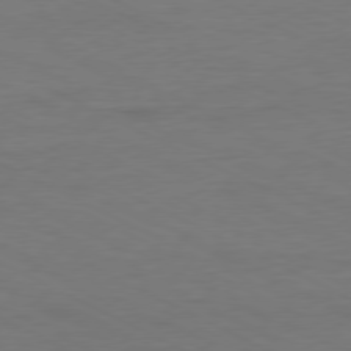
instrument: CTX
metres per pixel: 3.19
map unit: Ap
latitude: -77.1809
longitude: -74.9514
